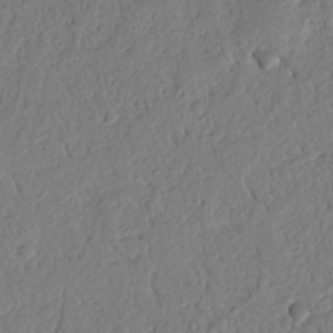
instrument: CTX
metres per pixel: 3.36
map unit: Nhu
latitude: 20.3090
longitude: -78.6113
